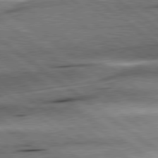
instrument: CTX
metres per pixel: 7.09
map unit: lApd
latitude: 79.4427
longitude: -140.7813
